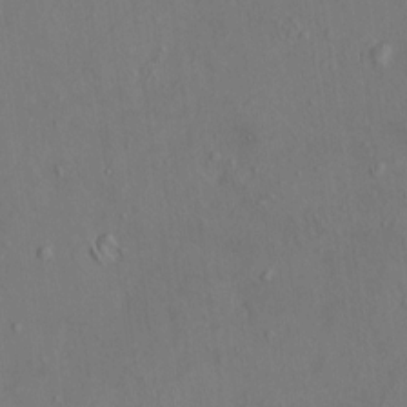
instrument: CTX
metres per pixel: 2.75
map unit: HNhu
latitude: 5.6127
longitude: 13.3888
